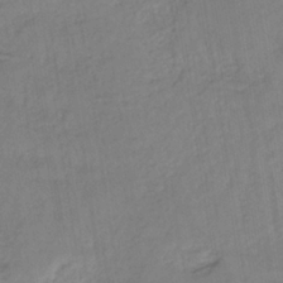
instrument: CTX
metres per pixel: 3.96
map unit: lHb
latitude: -35.7289
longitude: 71.3132
